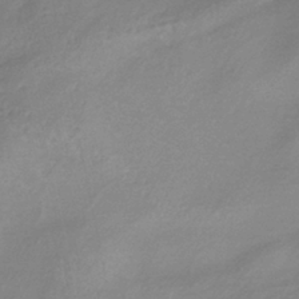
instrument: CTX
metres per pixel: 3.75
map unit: lHb
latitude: -38.0472
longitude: 72.0472
